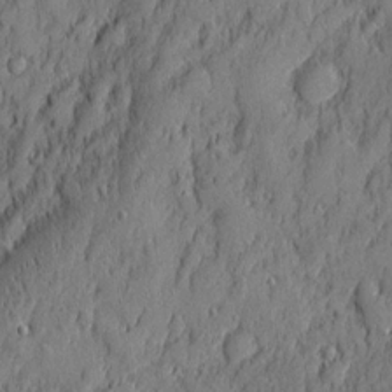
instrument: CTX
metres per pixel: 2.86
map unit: eHh
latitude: 5.4993
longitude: -76.4601
